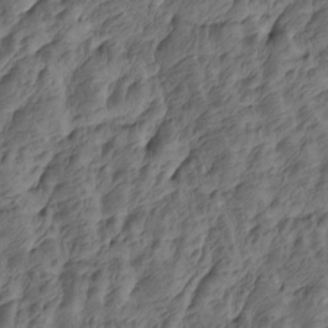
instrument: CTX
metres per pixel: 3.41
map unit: Htu
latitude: -5.4832
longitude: -177.9717
